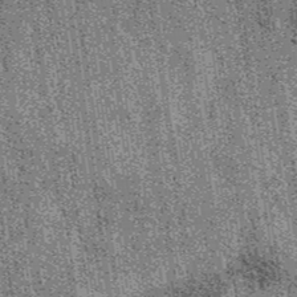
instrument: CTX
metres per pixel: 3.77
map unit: eAb
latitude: 39.0269
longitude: 107.7100
